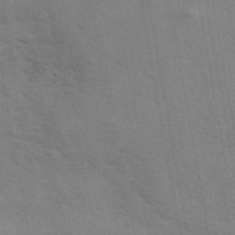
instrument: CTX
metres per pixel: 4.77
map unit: eAb
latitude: 42.6868
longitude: 107.7667
